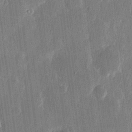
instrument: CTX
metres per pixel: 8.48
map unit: eHh
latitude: 12.3845
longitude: -71.1592
